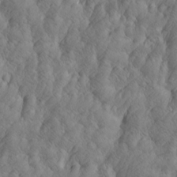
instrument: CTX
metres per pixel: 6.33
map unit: Htu
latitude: -4.8219
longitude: -176.8002
